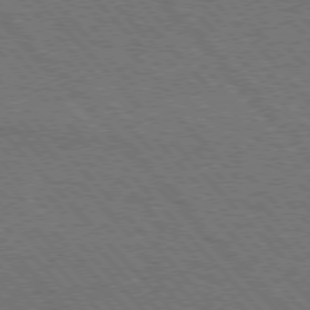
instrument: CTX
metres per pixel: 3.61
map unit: lApd
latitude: 75.9339
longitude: -85.0270
